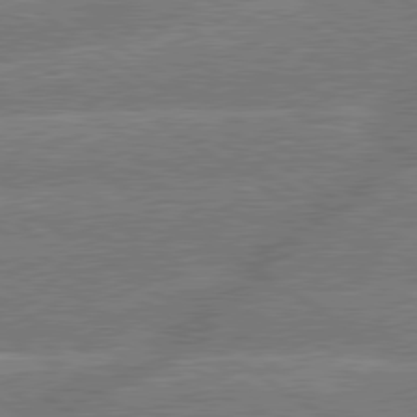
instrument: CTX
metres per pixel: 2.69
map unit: lApd
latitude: 79.6505
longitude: -145.7638
